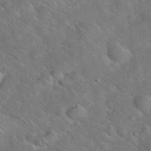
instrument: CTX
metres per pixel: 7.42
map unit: eHh
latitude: 38.1389
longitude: -65.0080
